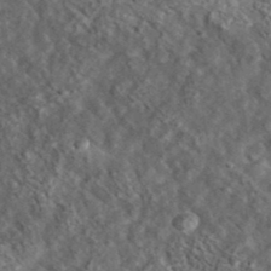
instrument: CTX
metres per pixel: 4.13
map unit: lHvf
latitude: 36.6302
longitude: -87.7827
